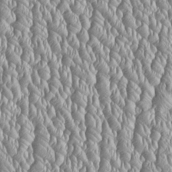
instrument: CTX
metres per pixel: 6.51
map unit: Htu
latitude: -5.4643
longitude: 157.1998
